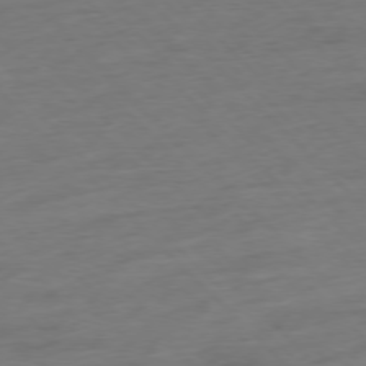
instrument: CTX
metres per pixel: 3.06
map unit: Hpe
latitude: -77.1620
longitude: -13.8395
